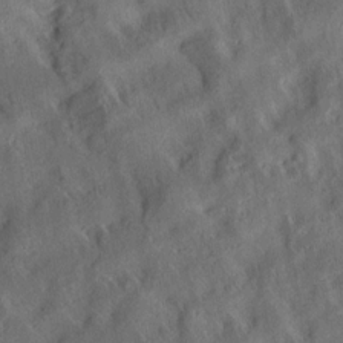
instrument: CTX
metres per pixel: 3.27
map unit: Aa
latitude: 13.2159
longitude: -141.7071
